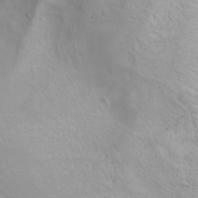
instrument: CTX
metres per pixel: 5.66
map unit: Nhu
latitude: -0.5007
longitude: -75.5371
